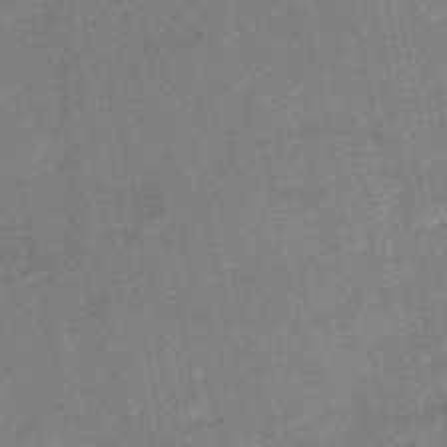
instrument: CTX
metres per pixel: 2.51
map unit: HNb
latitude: -52.7274
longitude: -49.1025
